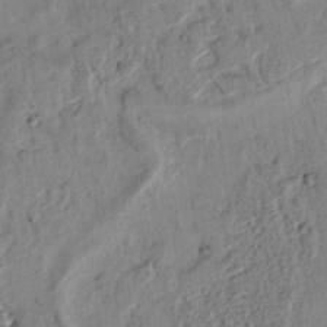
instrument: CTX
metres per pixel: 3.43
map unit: lAvf
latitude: 5.8205
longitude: 160.2551
